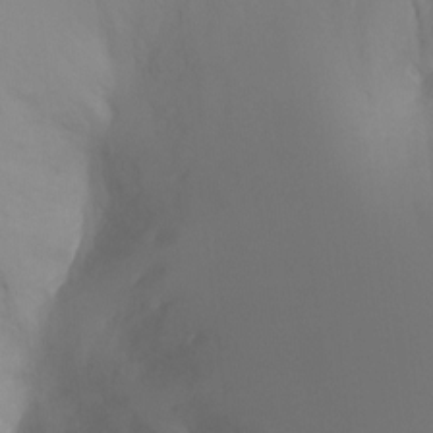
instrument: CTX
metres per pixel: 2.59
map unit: Ht
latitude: -4.7085
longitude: -27.3293
